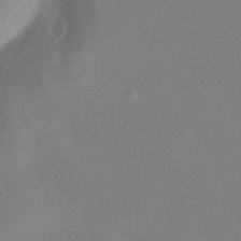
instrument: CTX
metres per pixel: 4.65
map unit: eHh
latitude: -40.5574
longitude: 120.1983
